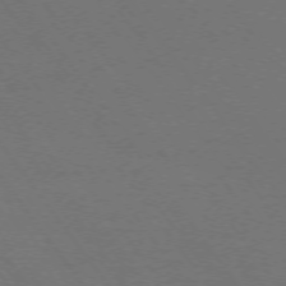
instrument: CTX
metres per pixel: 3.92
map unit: Ap
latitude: -75.1243
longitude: -75.4049
